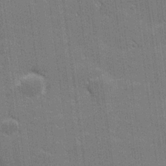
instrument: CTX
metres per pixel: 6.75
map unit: lHvf
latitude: 26.7813
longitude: 141.0108
